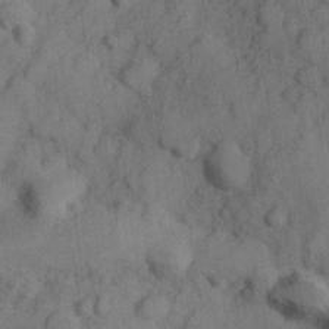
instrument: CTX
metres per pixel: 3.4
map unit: Hve
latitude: 24.8002
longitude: 147.8233
